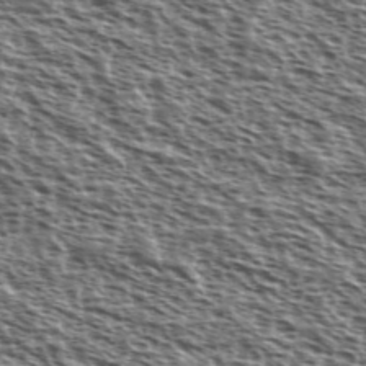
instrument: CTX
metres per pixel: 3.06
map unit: Ave
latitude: 38.3089
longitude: -110.9703
